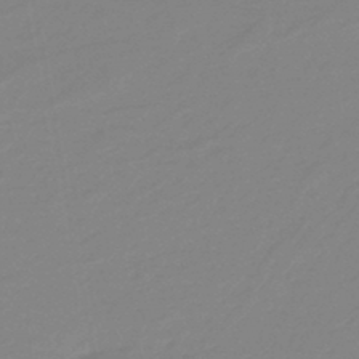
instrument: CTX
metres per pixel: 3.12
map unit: eHb
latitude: -45.1053
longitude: 88.1606
